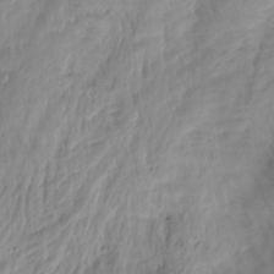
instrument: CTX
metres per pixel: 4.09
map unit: Hto
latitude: -8.3684
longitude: -44.2711
